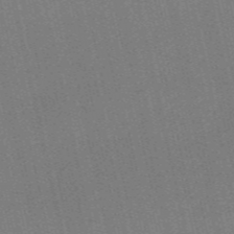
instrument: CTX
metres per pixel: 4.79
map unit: HNb
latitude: -55.8045
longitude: -42.2712
